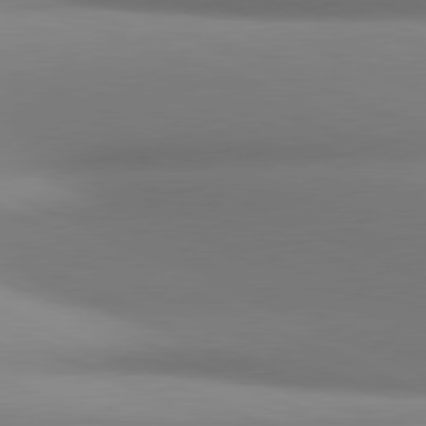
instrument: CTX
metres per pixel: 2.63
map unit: lApd
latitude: 81.1970
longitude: 143.1053
